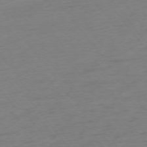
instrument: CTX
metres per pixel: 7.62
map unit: Ap
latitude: -75.5022
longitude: -65.3482
